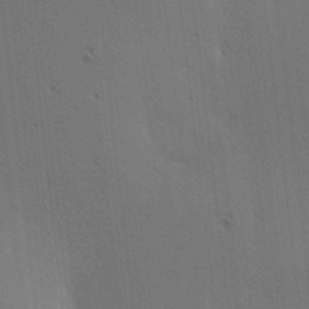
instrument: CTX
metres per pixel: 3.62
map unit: lAa
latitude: 12.5357
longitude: -108.3656
